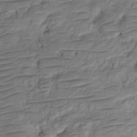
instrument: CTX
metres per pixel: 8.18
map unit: HNhu
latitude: -21.1431
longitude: 84.6707
